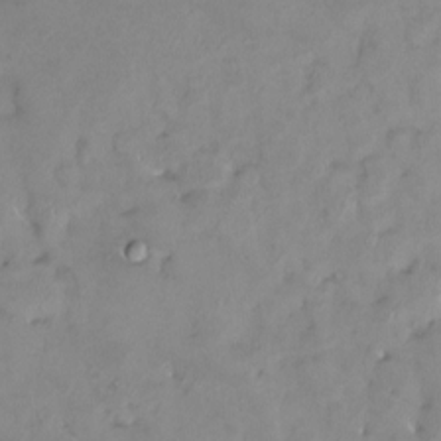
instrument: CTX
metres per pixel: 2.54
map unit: HNhu
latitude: 2.7813
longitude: 9.5021
